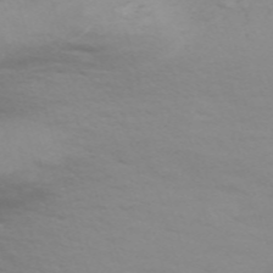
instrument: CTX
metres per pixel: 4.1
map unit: Nve
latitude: -59.2375
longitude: 55.9178
